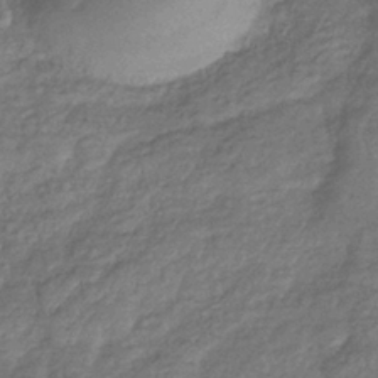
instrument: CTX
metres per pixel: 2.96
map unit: eHb
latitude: -37.5588
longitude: 80.7086
